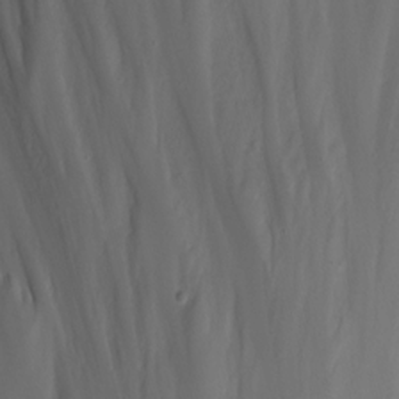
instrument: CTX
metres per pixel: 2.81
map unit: eHh
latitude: -5.9745
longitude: -77.5938
